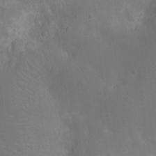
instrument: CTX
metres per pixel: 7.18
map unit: Ht
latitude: -11.0109
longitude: -22.8947
